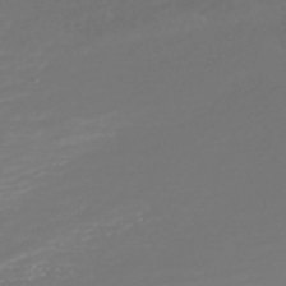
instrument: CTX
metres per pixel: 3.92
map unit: HNhu
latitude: -47.2565
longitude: 97.2754
